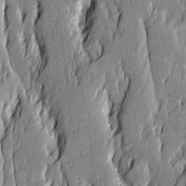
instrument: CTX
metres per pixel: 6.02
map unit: Ave
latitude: 14.3279
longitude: -131.7261
